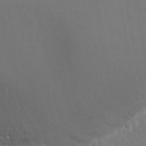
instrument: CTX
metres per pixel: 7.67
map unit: Nhu
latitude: 25.0458
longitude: -59.7639
